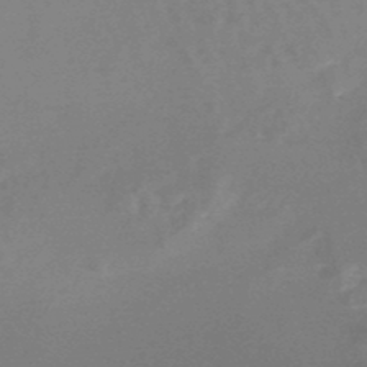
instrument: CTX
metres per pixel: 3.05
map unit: lHb
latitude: -48.7463
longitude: 66.3873
